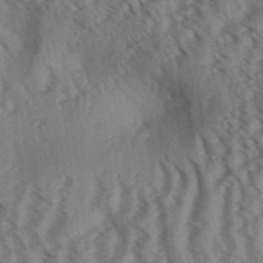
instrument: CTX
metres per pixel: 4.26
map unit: Aa
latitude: 31.1215
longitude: -138.8569
